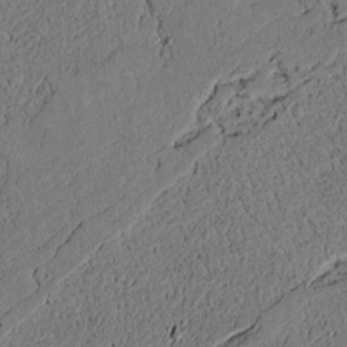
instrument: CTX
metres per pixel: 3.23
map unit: lAvf
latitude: 4.2145
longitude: 168.1227
